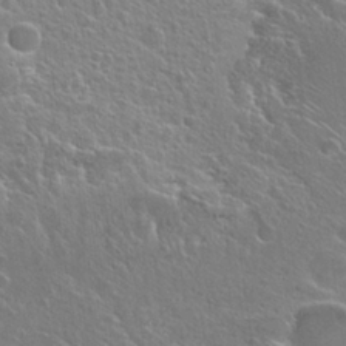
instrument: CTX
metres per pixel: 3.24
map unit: Hto
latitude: 25.2348
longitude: -44.9702
